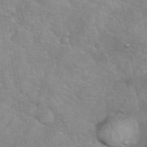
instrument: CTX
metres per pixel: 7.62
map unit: eHh
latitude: 40.4223
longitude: -57.4804
